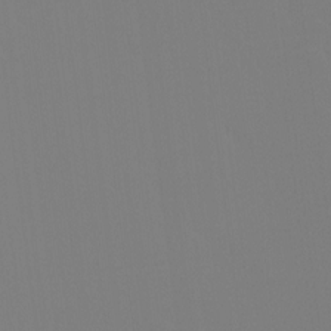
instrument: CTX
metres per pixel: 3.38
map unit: Ht
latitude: -15.4455
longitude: -42.4601
